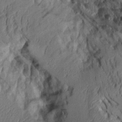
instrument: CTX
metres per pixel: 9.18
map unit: Aa
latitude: 8.2145
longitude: -128.1200
